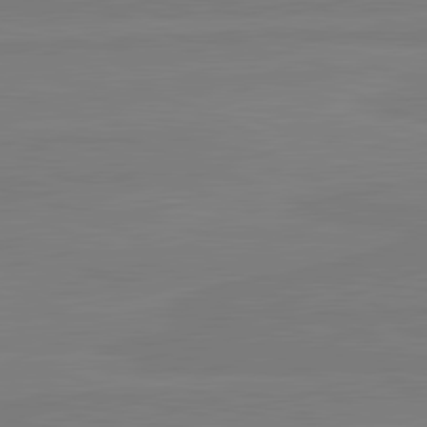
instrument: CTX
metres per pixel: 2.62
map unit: lApd
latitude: 81.6694
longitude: -179.2537
